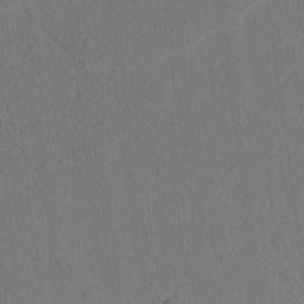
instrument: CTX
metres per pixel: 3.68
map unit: lAvf
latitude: 8.3845
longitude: 166.4251
